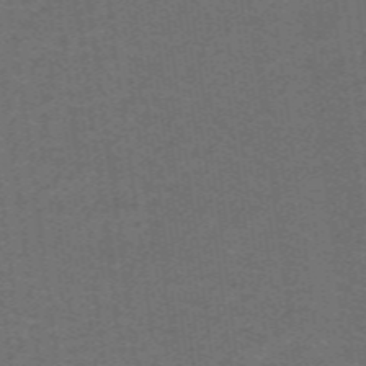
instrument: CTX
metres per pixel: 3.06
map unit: lHb
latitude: -42.5573
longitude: 54.1039
